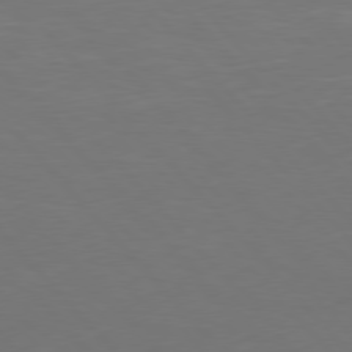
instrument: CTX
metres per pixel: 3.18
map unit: Hpe
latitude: 76.8758
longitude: -163.2726
